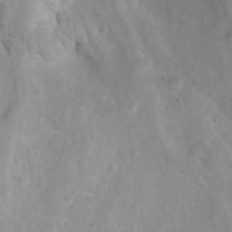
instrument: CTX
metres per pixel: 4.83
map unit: Htu
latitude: 3.5749
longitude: -21.8961
